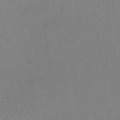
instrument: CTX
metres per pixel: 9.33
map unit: lHb
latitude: -38.7841
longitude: 58.3684
